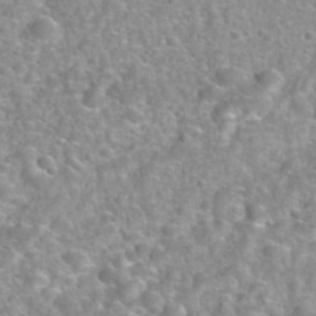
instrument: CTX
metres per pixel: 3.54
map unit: Hto
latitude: 32.6113
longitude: -51.3103
